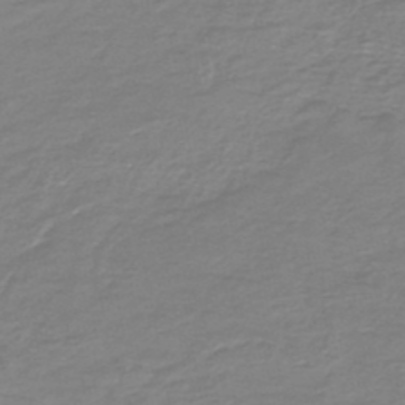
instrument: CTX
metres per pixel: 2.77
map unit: HNb
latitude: -46.5007
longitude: 53.1998
